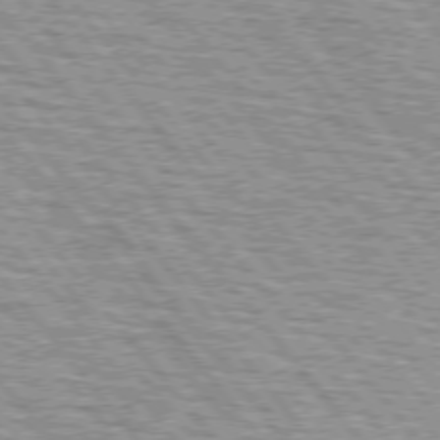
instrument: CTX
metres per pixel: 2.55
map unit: lApd
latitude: 74.9892
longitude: -76.6868
